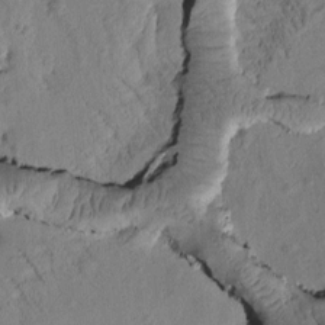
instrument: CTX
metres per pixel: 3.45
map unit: Htu
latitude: -1.6722
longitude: 172.0472
